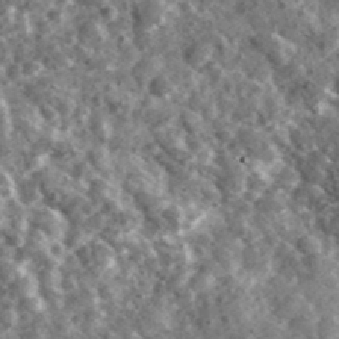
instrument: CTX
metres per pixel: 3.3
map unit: Ave
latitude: 38.2522
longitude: -107.4804
